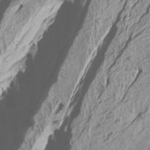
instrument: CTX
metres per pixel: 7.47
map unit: Htu
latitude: -6.7463
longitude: -71.0458
